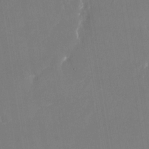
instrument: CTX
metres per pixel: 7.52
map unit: Nhu
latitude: -23.6911
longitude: -73.0837
